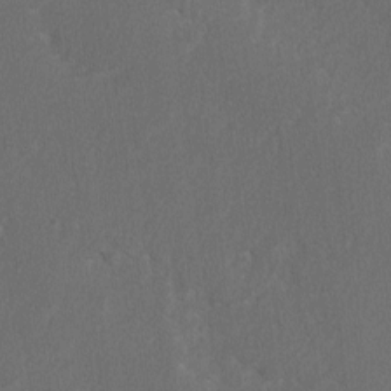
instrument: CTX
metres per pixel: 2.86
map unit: lAvf
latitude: -7.7288
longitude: -114.3089
